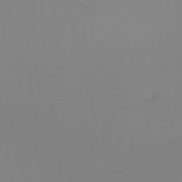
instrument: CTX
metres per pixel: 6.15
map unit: eHh
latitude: -5.7288
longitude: -83.2914
